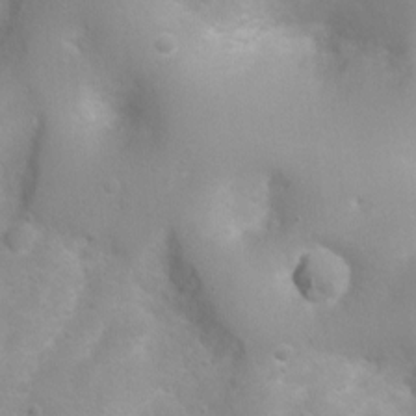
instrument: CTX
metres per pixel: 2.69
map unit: Nhu
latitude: 3.8016
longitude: -26.8758
